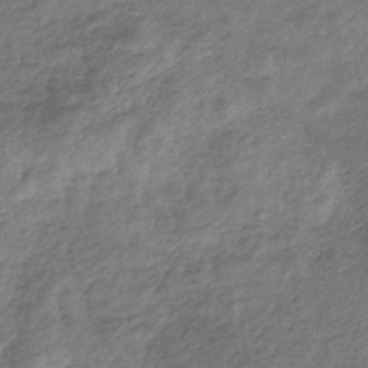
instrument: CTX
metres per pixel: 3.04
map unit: HNb
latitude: -32.9164
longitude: 59.1809
